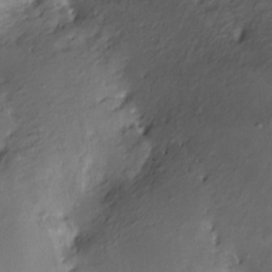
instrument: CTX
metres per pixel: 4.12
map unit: Nve
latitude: -25.2754
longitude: -108.8569
